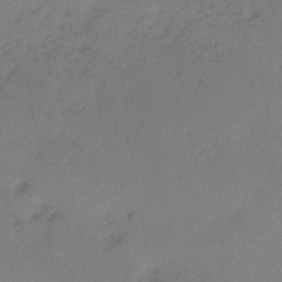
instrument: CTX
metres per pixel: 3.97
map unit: HNb
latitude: -46.1417
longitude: -39.2915
